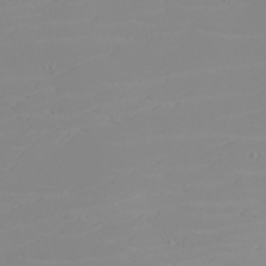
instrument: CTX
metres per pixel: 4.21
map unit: eHh
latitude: -5.8989
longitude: -85.3104
